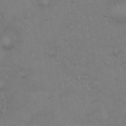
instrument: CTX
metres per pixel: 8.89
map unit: Hto
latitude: 18.8191
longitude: -60.1389
